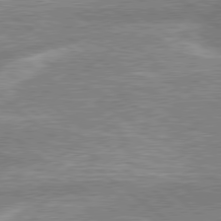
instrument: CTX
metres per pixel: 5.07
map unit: lApd
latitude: 79.0081
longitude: -158.2712
